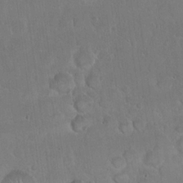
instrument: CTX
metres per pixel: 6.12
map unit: eHh
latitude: 22.3089
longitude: -58.4601
